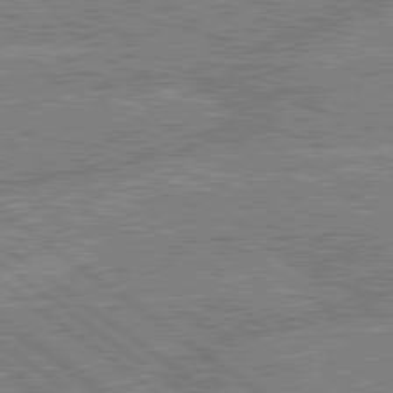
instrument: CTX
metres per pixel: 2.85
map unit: lApd
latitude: 79.4427
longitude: -144.3278
